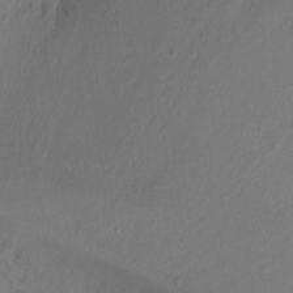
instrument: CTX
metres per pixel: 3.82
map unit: Ht
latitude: -10.9731
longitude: -34.2333
